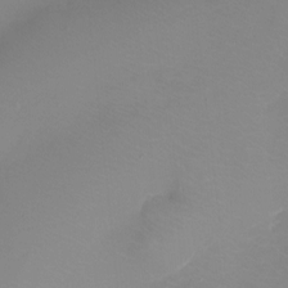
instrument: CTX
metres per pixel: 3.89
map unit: Ht
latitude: -8.1417
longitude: -29.9150
